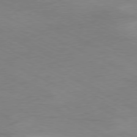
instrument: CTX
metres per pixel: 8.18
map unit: Ap
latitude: -76.8408
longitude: -75.7639
